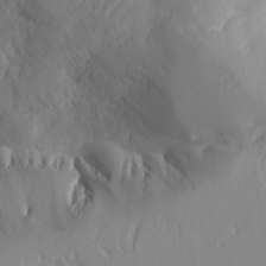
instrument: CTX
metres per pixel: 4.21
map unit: Aa
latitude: 23.1214
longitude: -127.2348
